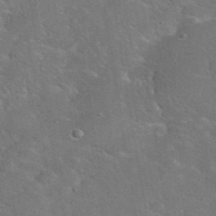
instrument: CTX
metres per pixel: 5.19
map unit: eHh
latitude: 38.2333
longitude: -65.4237
